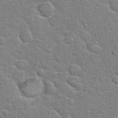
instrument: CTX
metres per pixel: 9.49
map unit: Hto
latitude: 20.9136
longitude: -48.1956
